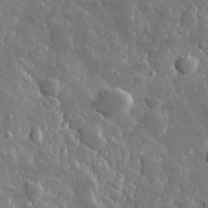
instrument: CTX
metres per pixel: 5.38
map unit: lHvf
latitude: 34.5356
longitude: -88.2523
